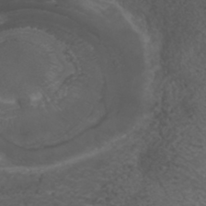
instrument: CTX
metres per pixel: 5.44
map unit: ANa
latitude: 35.8394
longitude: 14.3307
